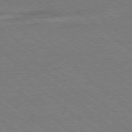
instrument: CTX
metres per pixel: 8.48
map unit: Ap
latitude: -78.8786
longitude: -83.6693
